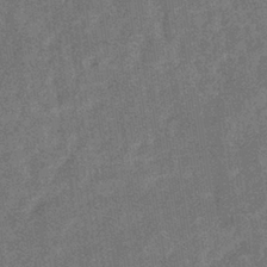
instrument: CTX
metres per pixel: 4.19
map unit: eHb
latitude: -35.6911
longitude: 78.3684
